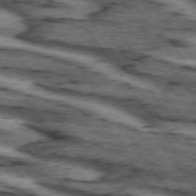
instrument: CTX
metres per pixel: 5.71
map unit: lApd
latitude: 73.9151
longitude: -73.6694
